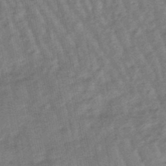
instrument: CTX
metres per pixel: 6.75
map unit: lHb
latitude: -47.8989
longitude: 77.5966
